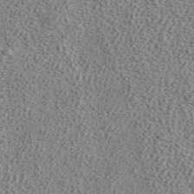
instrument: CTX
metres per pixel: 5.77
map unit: ANa
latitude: 40.1577
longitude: 20.2928
